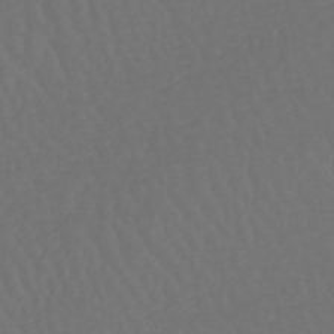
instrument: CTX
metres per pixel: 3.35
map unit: lHb
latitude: -43.1998
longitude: 65.5399
